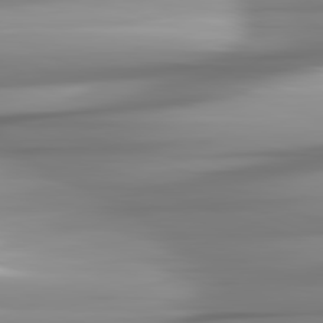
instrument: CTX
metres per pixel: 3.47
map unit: lApd
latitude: 81.8016
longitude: -143.8583
